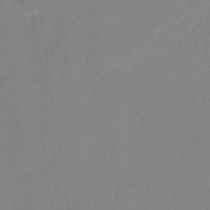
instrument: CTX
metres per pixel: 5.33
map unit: eHb
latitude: -48.1984
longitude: 87.6722
